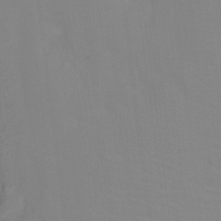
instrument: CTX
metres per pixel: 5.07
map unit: Hto
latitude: -11.1620
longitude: -39.6883
